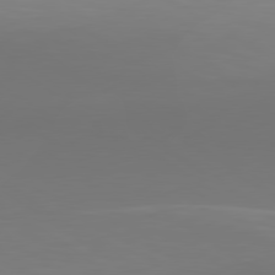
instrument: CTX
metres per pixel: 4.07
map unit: lApd
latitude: 79.7828
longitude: 158.3117
